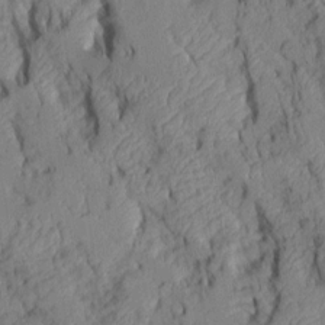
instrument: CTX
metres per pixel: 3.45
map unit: Aa
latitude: 6.9892
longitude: -128.3845
